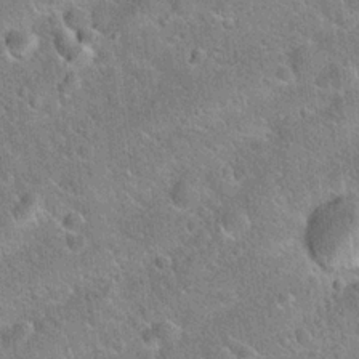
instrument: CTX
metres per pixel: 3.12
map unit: Hto
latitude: 20.4790
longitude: -51.8016
